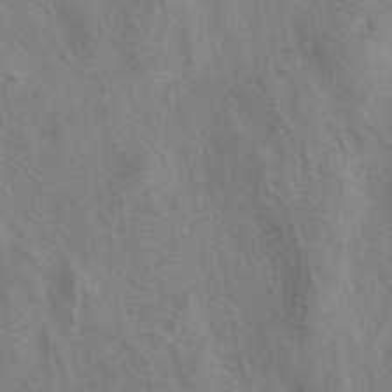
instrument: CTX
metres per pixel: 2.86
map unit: eAb
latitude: 40.8757
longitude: 106.7463
